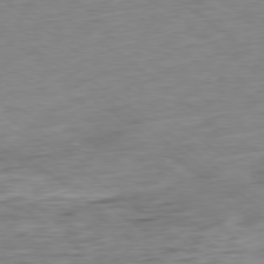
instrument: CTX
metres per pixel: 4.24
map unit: Ap
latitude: -78.7274
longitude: -92.1955
